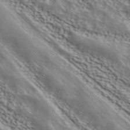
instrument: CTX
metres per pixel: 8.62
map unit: ANa
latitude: 42.0444
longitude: 50.4817
